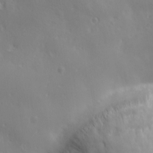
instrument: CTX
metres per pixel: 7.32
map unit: Ave
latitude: 1.4237
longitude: -113.3293
